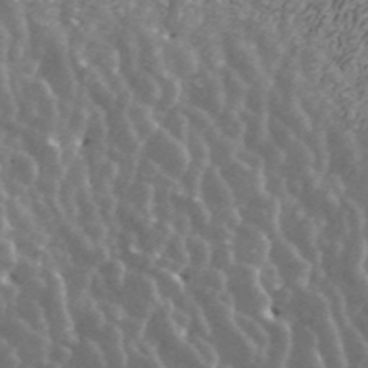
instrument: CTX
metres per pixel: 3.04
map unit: ANa
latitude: 43.4615
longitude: 29.1431
